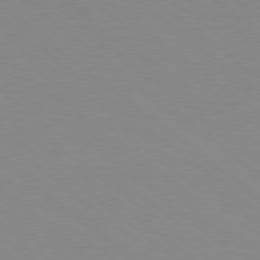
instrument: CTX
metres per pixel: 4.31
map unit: lApd
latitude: 79.0459
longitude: -176.8191
